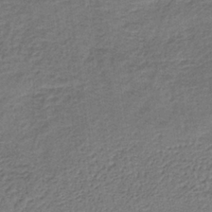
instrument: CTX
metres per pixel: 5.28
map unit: lHb
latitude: -35.6155
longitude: 62.5007
